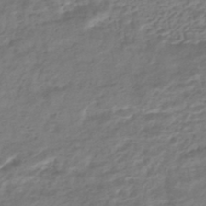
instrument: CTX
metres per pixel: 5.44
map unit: HNhu
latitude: -45.1809
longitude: 102.6896
